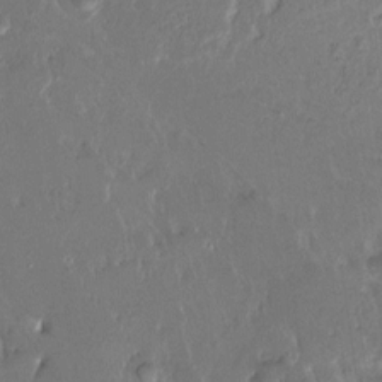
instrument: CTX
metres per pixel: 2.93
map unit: HNhu
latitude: 4.5924
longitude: 8.4440
